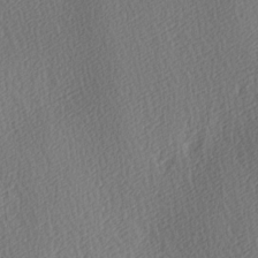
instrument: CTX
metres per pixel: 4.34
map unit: Ave
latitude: 3.7260
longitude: -112.5168
